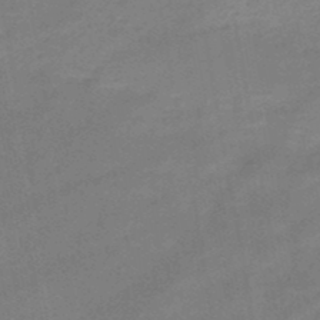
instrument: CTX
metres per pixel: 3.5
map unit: HNb
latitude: -49.6344
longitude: -39.6694
